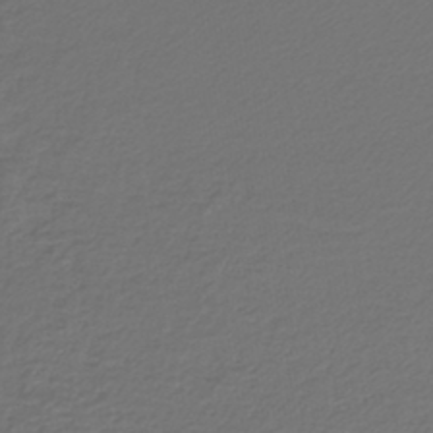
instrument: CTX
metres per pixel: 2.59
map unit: lHb
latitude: -43.5588
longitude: 61.6344
